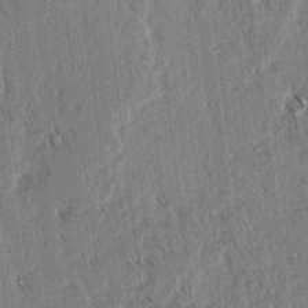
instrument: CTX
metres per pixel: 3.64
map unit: lAvf
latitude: 3.5182
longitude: -105.4616
